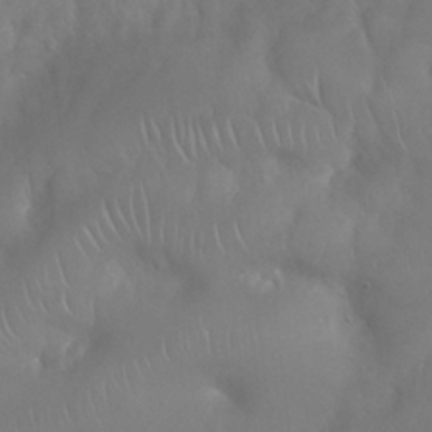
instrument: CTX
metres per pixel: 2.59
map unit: Nhu
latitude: 25.1403
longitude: -61.6127
